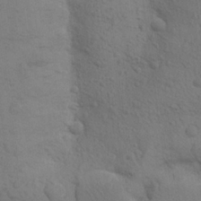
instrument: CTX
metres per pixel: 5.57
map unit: Aa
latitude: 23.7261
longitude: -148.5546
